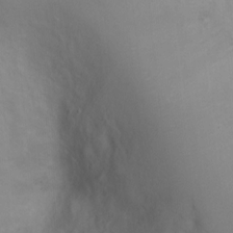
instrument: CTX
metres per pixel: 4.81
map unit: Ht
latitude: -2.4251
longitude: -33.5749
